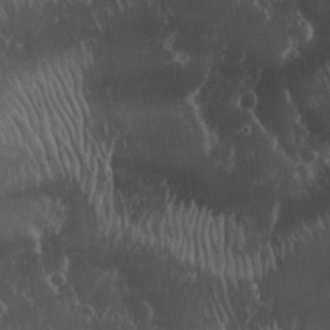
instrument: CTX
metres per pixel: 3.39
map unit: Nhu
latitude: 28.5923
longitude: -67.2914
